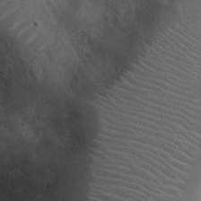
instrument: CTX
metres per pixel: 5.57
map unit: Nhu
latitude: 6.9136
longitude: -22.5357
